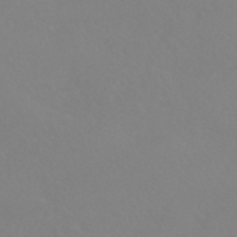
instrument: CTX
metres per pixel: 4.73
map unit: HNhu
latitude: -41.3698
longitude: 93.7667
